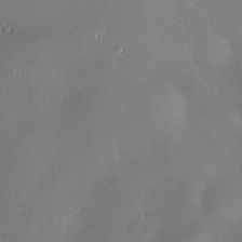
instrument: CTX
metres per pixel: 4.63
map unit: Hve
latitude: -9.9745
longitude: 174.8974
